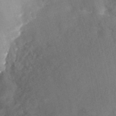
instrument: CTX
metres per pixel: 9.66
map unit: Nhu
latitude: -27.5399
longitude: -70.9514
